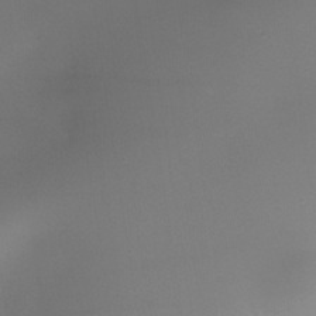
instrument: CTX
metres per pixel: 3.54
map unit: Nhe
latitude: -35.1809
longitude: -118.1389
